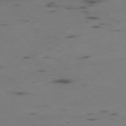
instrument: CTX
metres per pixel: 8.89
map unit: Ap
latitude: -76.1795
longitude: -67.3292
